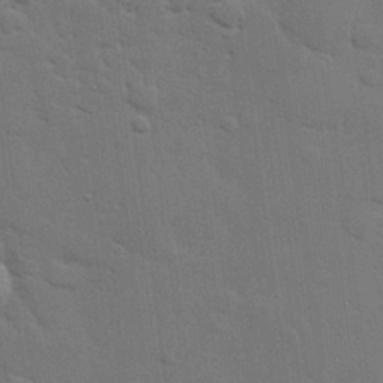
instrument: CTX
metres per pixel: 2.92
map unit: eHh
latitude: 26.8947
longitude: -81.6316
